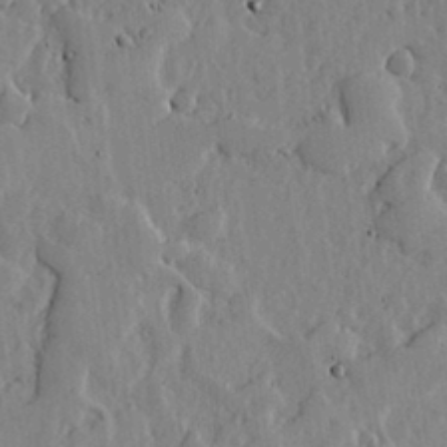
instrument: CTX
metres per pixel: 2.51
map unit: lHvf
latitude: 17.4615
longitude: -113.8772
